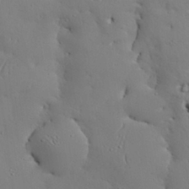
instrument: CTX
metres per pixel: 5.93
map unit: eHh
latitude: 29.0458
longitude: -82.4223
